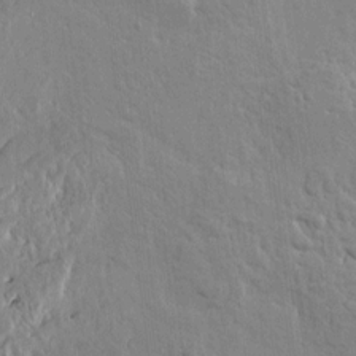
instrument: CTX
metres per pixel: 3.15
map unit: HNhu
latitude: 4.7435
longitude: 3.8233
